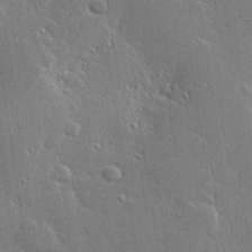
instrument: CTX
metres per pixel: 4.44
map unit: Hve
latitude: 28.4412
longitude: -92.1766
